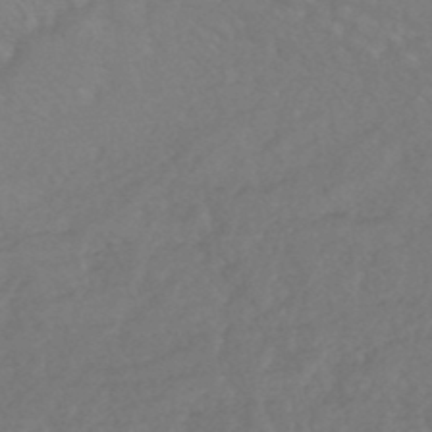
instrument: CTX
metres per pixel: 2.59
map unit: HNhu
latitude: -48.3307
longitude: 97.7100
